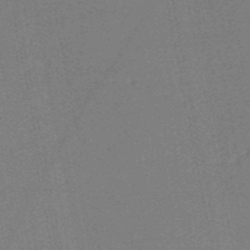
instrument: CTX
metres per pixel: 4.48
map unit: HNb
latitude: -51.7100
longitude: -40.4978
